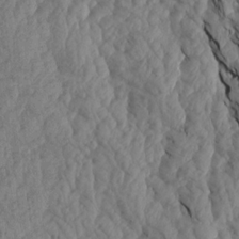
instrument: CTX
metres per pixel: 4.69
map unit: Aa
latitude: 19.0080
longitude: -146.4790
